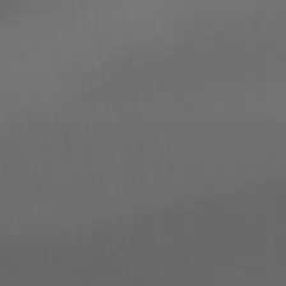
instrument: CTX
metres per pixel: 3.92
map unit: Aa
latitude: -8.7652
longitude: -78.6491
